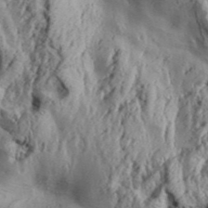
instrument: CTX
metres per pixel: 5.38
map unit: Aa
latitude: 32.4412
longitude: -136.1767
